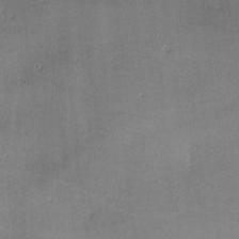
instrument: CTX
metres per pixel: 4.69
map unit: lHvf
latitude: -10.8975
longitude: -103.2159
